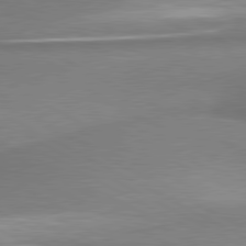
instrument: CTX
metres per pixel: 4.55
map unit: lApd
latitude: 80.4223
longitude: 167.4643
